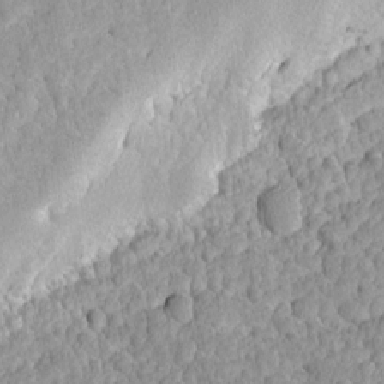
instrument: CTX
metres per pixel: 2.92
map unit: Ave
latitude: -8.4440
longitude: -116.6113
